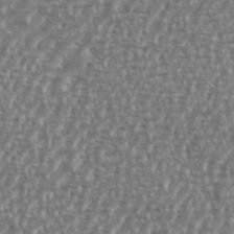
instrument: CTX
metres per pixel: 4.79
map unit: eHh
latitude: 35.7071
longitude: -134.1389
